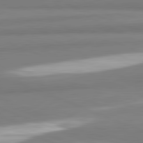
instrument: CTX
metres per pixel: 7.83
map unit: lApd
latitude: 82.1577
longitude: 173.8233
